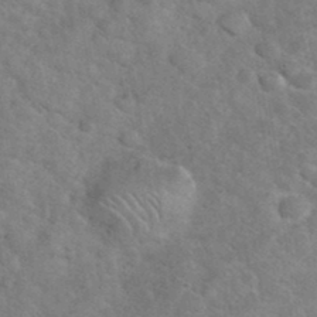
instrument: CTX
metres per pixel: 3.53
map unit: eHh
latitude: 36.9136
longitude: -65.6127
